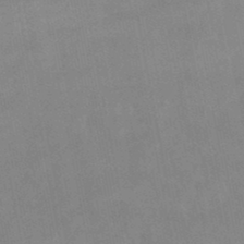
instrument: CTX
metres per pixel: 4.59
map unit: lHb
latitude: -48.1984
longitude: 75.4077
